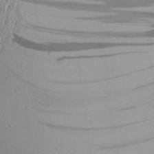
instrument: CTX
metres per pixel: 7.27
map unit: Aa
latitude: 24.4412
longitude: -144.9514
